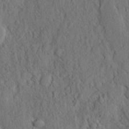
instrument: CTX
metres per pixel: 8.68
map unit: Ht
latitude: 7.9717
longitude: -75.7072
